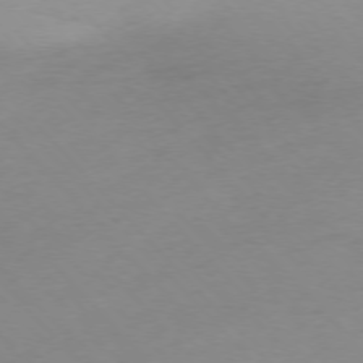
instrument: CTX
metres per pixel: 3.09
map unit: Ap
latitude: -76.4629
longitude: -71.2726
